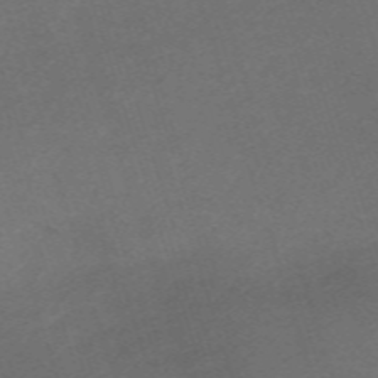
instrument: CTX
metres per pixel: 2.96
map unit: eHh
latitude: -61.9556
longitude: 49.9178
